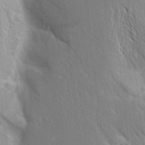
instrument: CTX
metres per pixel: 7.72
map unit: Aa
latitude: 17.2726
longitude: -149.2537
